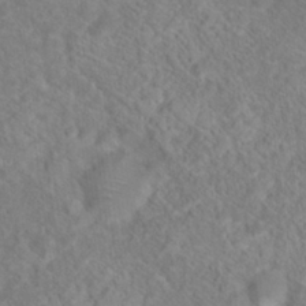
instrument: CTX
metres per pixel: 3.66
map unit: Hto
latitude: 18.8191
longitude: -38.5546
